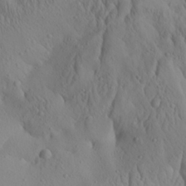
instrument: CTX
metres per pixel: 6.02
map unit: Aa
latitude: 24.9702
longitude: -144.3278
